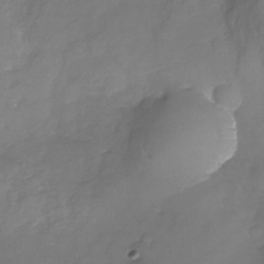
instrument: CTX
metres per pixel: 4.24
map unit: Nhu
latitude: -26.4062
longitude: -57.3103
